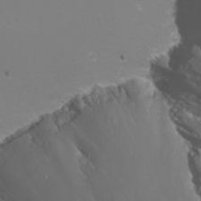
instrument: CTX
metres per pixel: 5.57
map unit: Nhu
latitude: -9.3887
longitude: -69.9717
